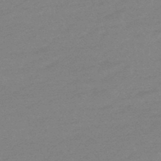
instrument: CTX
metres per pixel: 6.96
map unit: eHb
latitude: -48.1228
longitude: 88.1417
